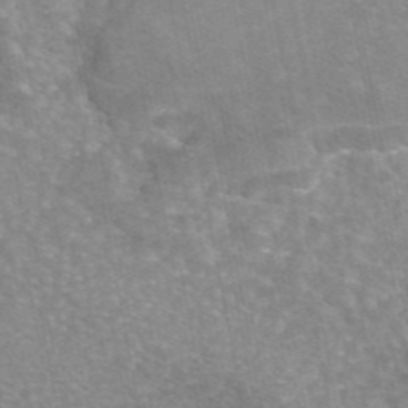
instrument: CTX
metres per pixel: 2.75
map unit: eAb
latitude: 45.3104
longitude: 105.5966
